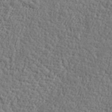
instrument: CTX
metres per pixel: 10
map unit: lHvf
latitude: 37.8772
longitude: -92.1766
